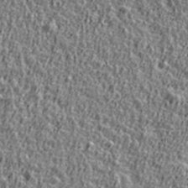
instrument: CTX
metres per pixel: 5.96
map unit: Ave
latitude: 41.6315
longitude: -112.4223
